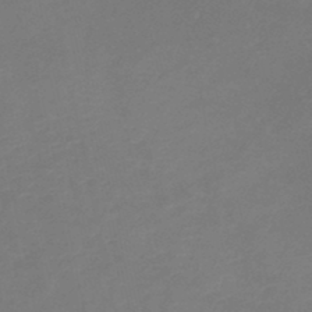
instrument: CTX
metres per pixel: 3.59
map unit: lHb
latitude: -37.3131
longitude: 73.0675
